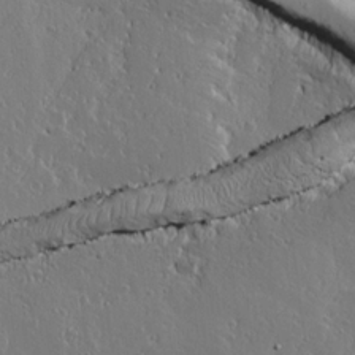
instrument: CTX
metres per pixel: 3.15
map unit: lAvf
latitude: 15.8017
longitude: -126.5735
